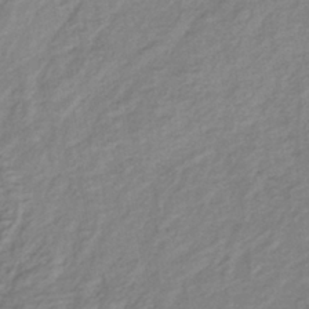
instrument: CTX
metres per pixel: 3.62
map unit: lHb
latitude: -38.9920
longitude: 71.6344
